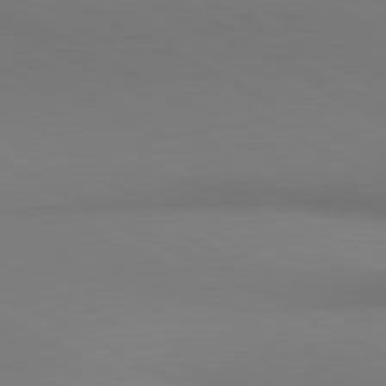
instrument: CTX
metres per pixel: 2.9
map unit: lApd
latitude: 80.9325
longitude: 146.0850
